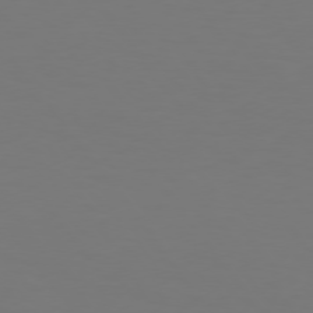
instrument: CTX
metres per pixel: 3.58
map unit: Hpe
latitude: 74.6868
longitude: -123.8583
